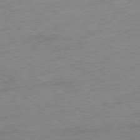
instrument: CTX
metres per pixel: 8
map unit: Ap
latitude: -78.2361
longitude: -82.7435
